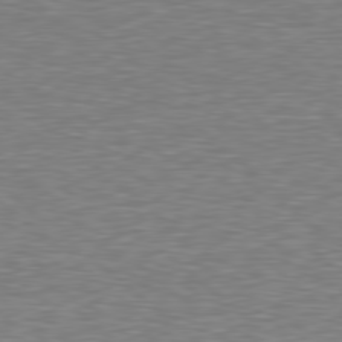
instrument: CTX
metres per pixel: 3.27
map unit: Hpe
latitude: 78.5546
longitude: -123.4048
